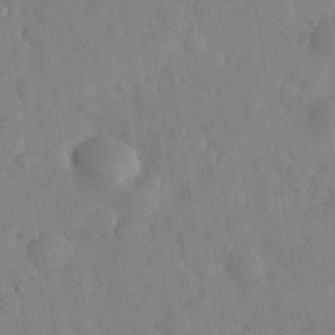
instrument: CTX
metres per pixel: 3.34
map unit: eHh
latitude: 30.8947
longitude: -71.4993
